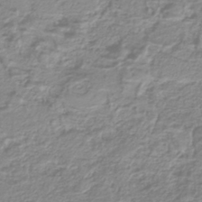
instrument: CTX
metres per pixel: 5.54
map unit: lHb
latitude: -40.6518
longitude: 52.1983
